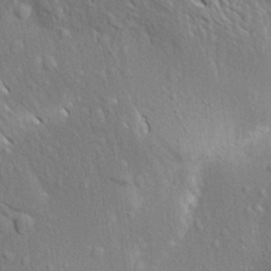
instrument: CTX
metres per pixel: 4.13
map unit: Aa
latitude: 17.9717
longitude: -149.3671
